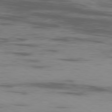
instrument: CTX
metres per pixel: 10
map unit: Ap
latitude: -80.0283
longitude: -102.7246
